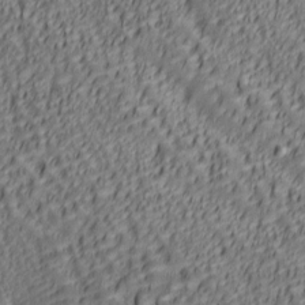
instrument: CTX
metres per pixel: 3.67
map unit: lAa
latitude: 6.4601
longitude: -116.5546
